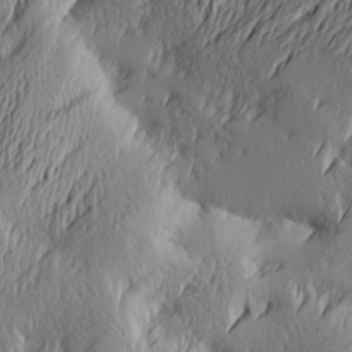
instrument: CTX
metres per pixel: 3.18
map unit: Htu
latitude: -2.2172
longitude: -176.9325
